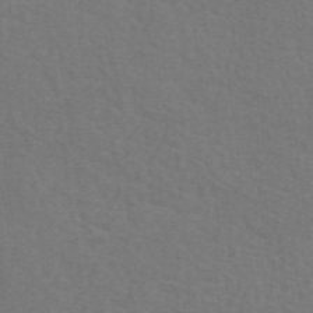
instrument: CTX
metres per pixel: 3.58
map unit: eAb
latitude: 50.7057
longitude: 113.1998
